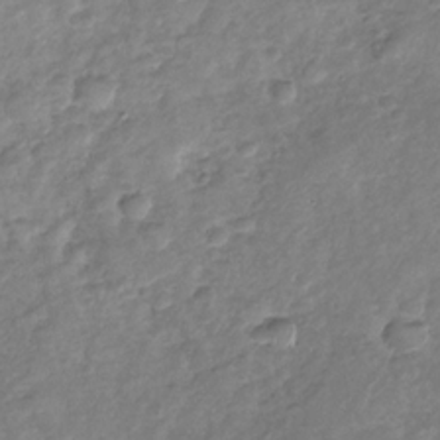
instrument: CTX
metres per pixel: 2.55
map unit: Nhu
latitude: -30.5762
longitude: -60.6679
